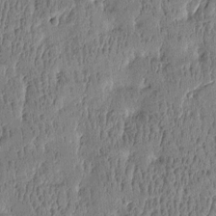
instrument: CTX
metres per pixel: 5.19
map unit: Htu
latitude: -4.5007
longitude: 175.5021
